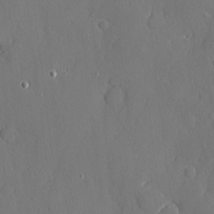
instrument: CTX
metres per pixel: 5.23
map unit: eHh
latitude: 4.7057
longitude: -75.1025
